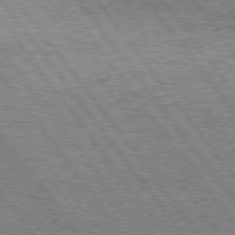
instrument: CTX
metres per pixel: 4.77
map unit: Hpe
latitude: 75.5371
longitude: -149.0270
